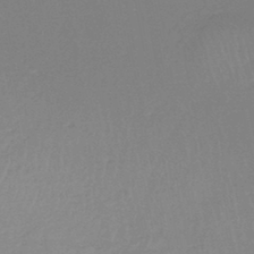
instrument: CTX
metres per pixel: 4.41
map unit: eHh
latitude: -45.5210
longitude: -28.7057
